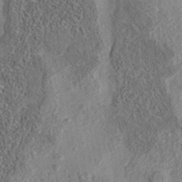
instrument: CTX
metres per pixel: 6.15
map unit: eAb
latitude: 35.8772
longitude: 108.2361
